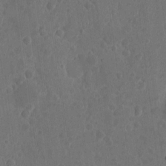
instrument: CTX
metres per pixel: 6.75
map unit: eHh
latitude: 7.2159
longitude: -72.9703
